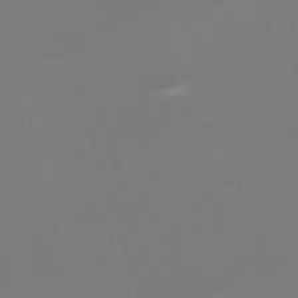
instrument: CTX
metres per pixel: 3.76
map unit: eHh
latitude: -63.7288
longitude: 49.3699
